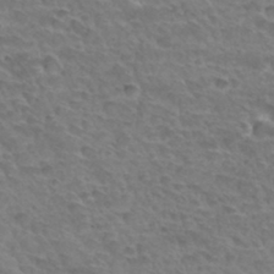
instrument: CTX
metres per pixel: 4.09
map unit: Hto
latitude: 33.7828
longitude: -44.5168
